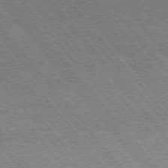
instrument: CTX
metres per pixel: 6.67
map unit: Hpe
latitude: 75.1970
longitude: -140.3467
